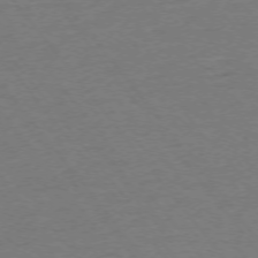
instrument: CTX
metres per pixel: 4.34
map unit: Ap
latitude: -75.0676
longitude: -84.3089
